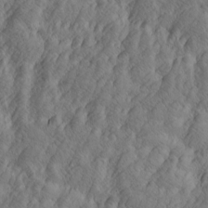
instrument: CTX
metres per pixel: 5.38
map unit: Htu
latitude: -4.8786
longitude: -176.6112
